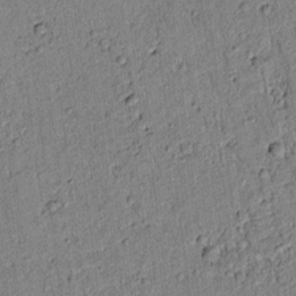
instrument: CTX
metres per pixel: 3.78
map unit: lAvf
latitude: 4.9136
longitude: 168.4251
